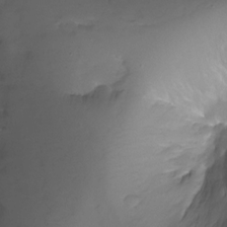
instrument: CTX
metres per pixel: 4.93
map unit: Ht
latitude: -11.1242
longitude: -45.1781
